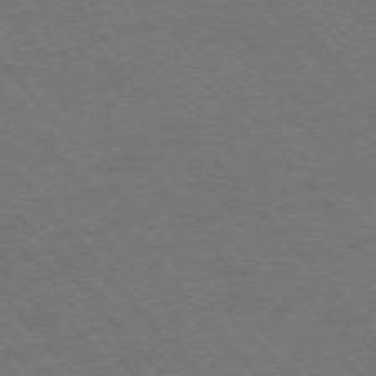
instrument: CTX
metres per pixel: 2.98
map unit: Ap
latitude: -75.8045
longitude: -68.8002
